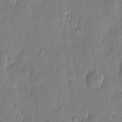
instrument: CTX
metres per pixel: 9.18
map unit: Htu
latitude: -5.4454
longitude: 175.1053
